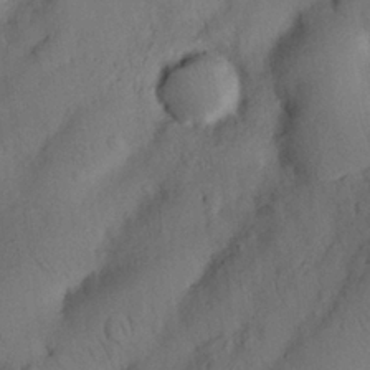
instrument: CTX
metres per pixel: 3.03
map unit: Nhu
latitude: 25.8394
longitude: -72.6491
